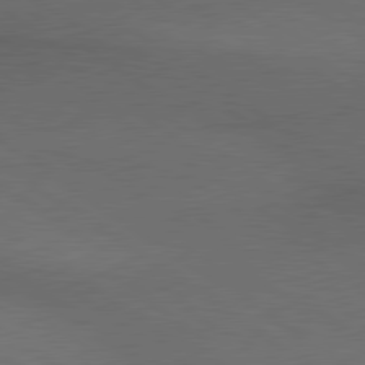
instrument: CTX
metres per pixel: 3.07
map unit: lApd
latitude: 79.6883
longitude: -177.6505
